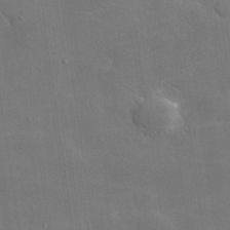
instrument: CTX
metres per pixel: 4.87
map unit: lHvf
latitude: 32.0633
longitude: -92.6868
